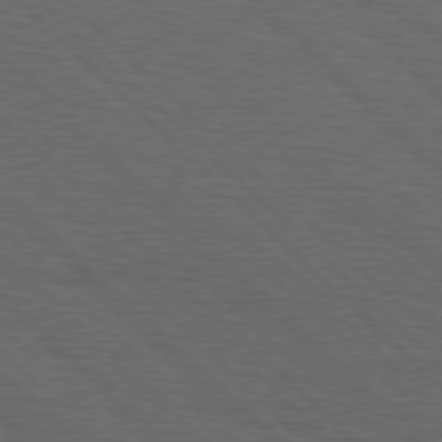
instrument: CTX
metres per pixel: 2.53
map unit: Hpe
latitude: 77.7449
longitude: -127.2159
